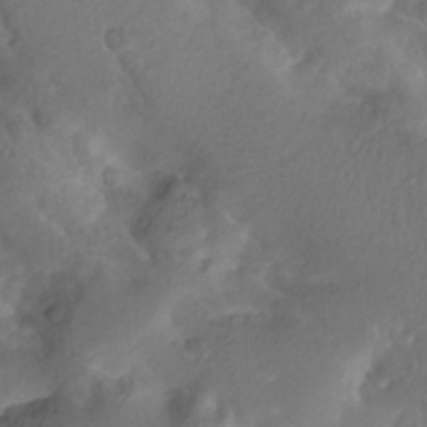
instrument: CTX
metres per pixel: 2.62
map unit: Htu
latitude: -12.2929
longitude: -73.9528
